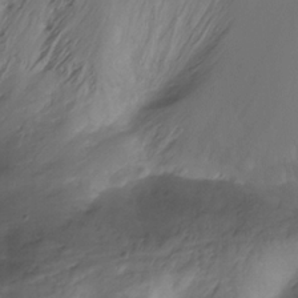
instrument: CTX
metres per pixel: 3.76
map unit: Nhu
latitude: -13.2754
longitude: -62.2712
